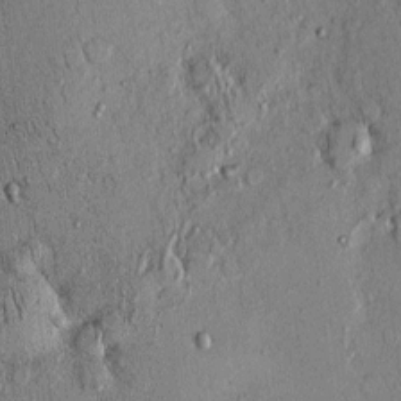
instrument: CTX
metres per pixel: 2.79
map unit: eHh
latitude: 0.2333
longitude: 15.2754
